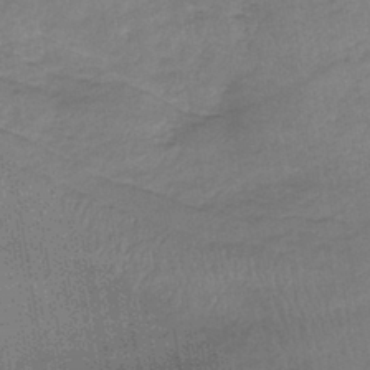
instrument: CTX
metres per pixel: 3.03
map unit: lHb
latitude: -39.8611
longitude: 69.5777
